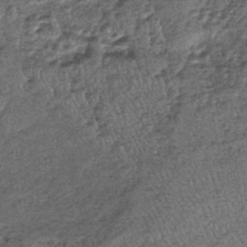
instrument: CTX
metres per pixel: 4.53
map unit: lHb
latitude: -39.1809
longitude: 67.7667
